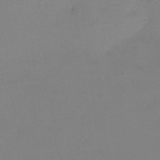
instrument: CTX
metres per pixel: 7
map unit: Htu
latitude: -13.3321
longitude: -49.1403
